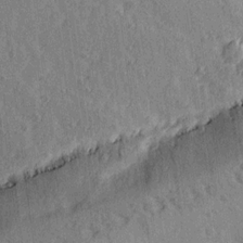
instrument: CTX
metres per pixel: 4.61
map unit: Ave
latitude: 15.5938
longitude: -105.4427
